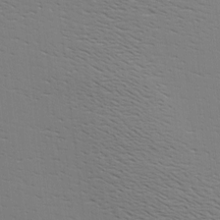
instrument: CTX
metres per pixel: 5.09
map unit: Hve
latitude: 2.9136
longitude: -125.5938
